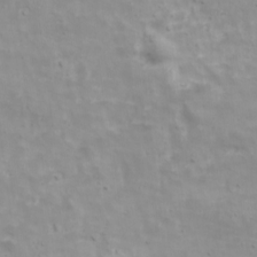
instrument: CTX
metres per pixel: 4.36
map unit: Ave
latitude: 17.5371
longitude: -133.7828
